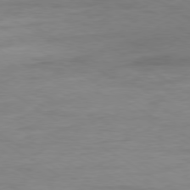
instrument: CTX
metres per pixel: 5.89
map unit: Ap
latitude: -80.1984
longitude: -103.9717
